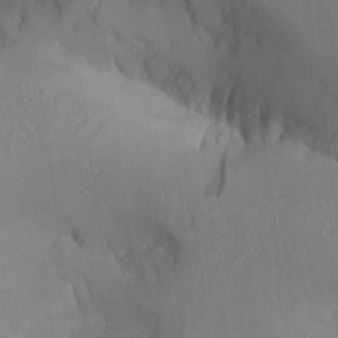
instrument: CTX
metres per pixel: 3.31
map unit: Aa
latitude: 26.3278
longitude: -132.4601
